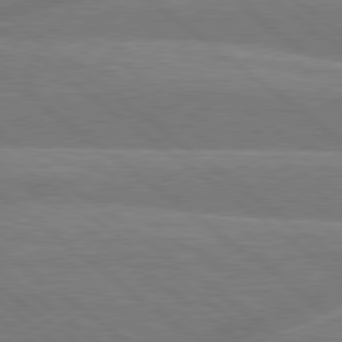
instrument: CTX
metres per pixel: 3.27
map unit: Hpe
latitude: 78.8758
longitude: -153.4993
